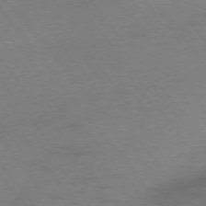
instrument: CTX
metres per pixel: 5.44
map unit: Ap
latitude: -75.5588
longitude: -71.1403
